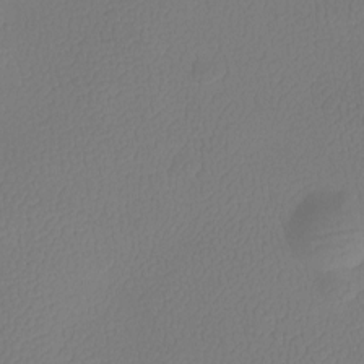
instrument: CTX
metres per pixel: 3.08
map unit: Htu
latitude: -13.4832
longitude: -47.5183
